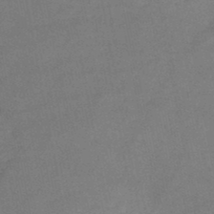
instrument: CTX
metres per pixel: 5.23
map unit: HNb
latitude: -46.7085
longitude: -36.1389
